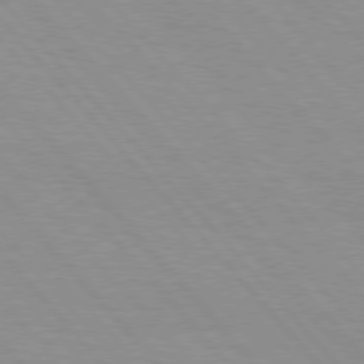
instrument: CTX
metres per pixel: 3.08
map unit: Hpe
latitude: 76.3278
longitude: -153.9528
